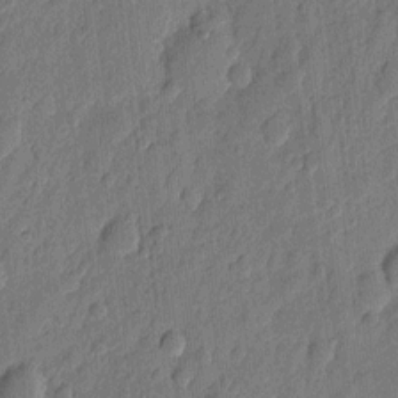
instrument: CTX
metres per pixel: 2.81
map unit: eHh
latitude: 7.2726
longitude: -73.7828
